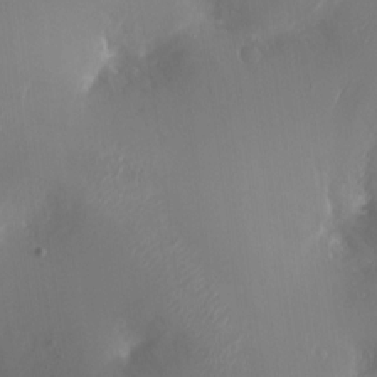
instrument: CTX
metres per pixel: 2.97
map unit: Ht
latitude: -15.1620
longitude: -41.6127
